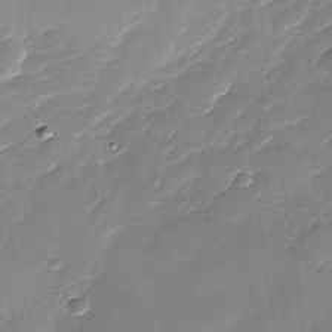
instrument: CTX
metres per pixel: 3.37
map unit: Nhu
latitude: -30.5007
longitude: -73.0837
